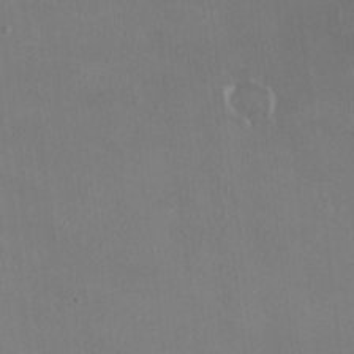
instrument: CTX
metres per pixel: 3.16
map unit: HNhu
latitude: 2.6679
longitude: 6.6140
